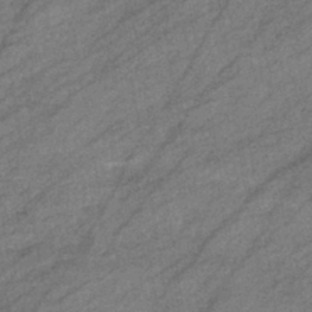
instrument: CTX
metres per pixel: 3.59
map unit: eHb
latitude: -40.2361
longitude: 82.1606
